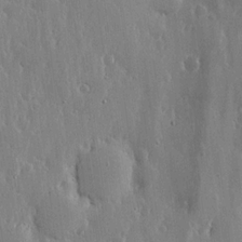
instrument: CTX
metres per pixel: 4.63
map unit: lHvf
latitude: 18.4979
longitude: -115.8772
